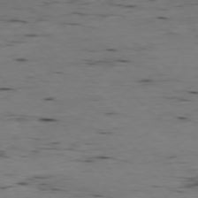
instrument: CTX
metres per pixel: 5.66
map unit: Ap
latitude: -77.1053
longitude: -89.9339
